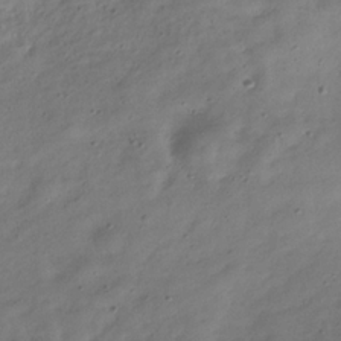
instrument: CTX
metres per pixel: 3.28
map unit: Hve
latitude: -32.1039
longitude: 89.8989
